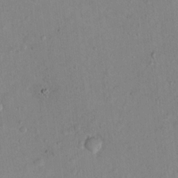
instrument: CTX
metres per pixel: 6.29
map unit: Nhu
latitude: 13.8583
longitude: -37.0270
